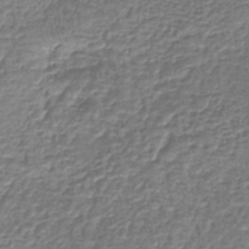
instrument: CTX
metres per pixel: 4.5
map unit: lHb
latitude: -42.0661
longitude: 64.5007
